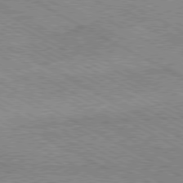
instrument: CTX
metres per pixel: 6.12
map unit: Hpe
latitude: -80.8408
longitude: 20.6140
